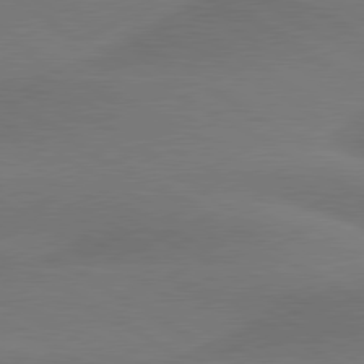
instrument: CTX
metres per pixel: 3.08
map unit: lApd
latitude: 79.6883
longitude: -89.1215
